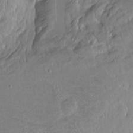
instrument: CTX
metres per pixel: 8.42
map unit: Ht
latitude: -8.2928
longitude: -36.4223
